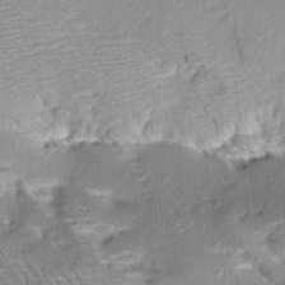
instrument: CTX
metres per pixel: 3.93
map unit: Aa
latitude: 9.2915
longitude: -141.2537
